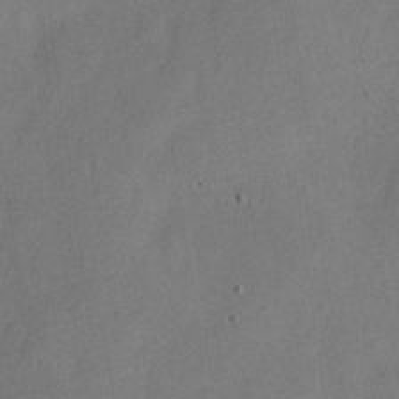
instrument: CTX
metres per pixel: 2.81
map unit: Nve
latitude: -24.3873
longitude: 107.3888
